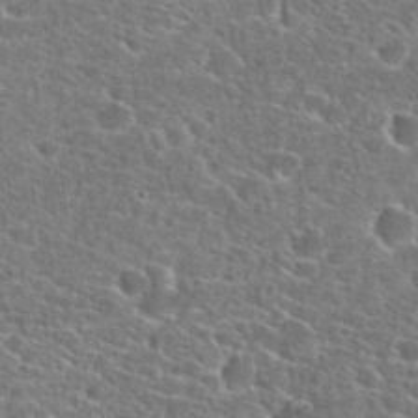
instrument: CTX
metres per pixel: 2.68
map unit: Hto
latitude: 24.8380
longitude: -47.2726
